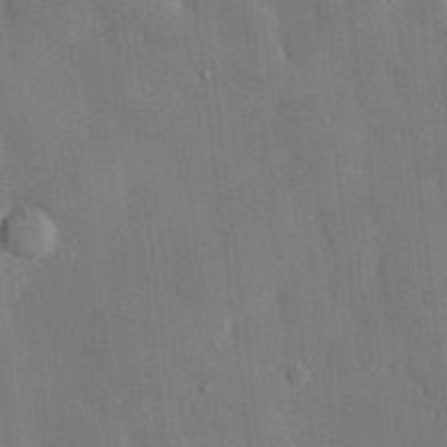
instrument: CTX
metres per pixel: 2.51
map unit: eHh
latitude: 29.1403
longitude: -80.6301
